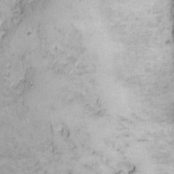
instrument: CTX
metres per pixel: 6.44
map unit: eHh
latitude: 10.1956
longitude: -64.8758
